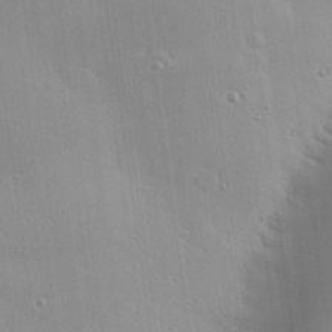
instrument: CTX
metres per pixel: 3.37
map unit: eHh
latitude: 24.3278
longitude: -90.4223
